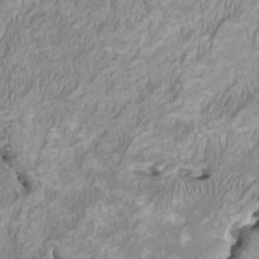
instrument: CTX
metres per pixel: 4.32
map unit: HNhu
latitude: 2.2522
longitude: -2.8380
